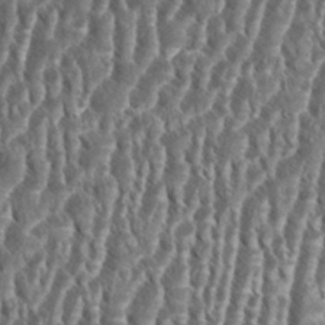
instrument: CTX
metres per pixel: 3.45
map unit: eHh
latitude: 34.7435
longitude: -138.0822
